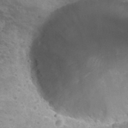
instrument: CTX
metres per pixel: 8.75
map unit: Hto
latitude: 32.5546
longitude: -41.0836
